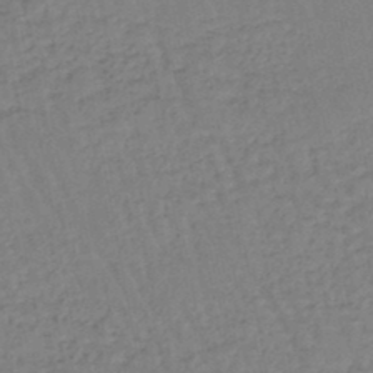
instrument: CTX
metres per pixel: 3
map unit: eHb
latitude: -45.3132
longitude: 80.6897
